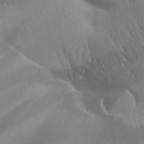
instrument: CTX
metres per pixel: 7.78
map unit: Aa
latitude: 32.4034
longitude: -140.4223
